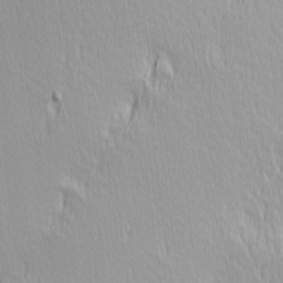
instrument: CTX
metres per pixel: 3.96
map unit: Hve
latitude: 12.1389
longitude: -90.6302
